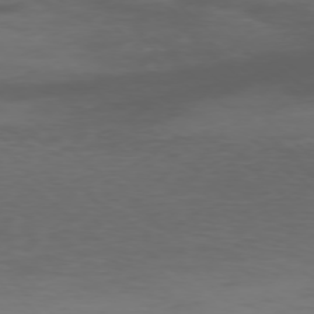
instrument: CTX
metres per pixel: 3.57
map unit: Ap
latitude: -77.1431
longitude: -66.9324
